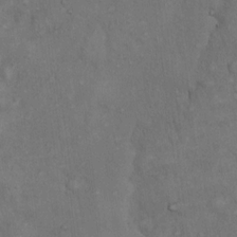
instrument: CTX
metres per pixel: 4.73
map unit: Hto
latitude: 15.5938
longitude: -60.7246
